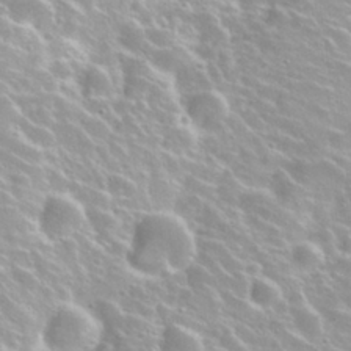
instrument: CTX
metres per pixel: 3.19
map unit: Nhu
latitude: 28.1200
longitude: -51.1403
